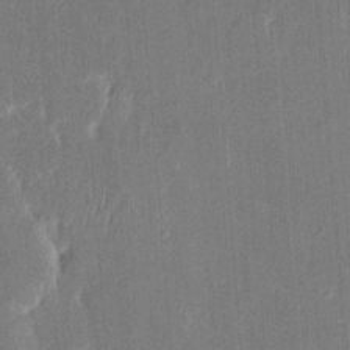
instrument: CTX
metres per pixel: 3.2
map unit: eHh
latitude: 8.6869
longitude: -73.6127
